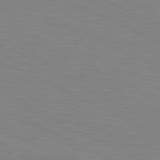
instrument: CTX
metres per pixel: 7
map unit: lApd
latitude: 81.3293
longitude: -172.9513
